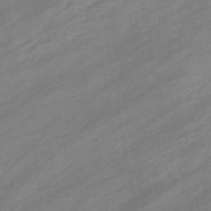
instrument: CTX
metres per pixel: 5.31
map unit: eHb
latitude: -44.6896
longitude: 85.6721
